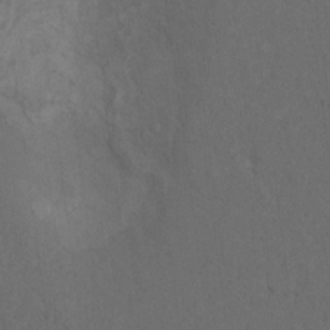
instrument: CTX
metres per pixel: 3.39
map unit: Nhu
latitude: 9.8395
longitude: -25.6316
